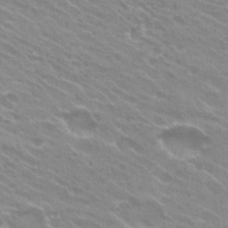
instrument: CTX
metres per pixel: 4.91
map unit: Hto
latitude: 25.9906
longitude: -36.3279
